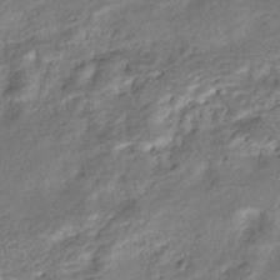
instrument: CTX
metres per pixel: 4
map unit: Nhe
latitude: -46.1794
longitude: 151.5777
